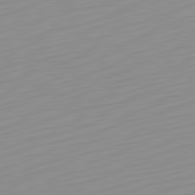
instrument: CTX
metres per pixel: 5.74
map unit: Hpe
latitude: -82.2550
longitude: 17.0676
